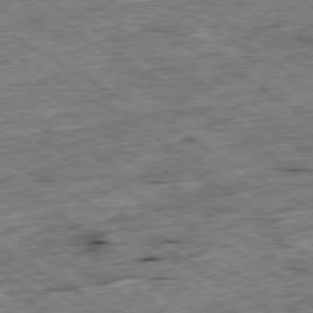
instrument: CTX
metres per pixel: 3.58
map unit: Ap
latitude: -79.8611
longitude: -86.1578
